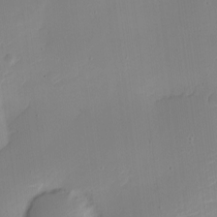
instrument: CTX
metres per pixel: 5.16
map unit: Nhe
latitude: -19.7478
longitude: 144.2362
